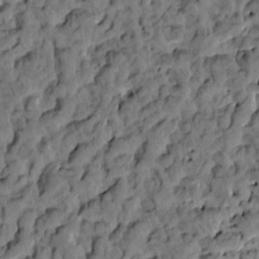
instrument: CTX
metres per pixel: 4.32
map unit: eHh
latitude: -1.6911
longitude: 17.5588
